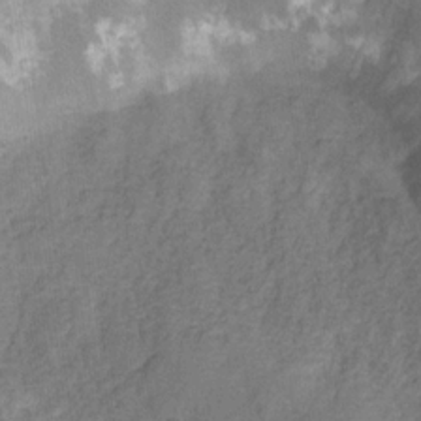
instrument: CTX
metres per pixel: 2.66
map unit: HNhu
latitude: -28.0094
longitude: 74.1795
